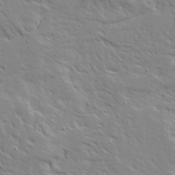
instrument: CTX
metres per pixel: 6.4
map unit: Ave
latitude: 13.6316
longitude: -139.2159
